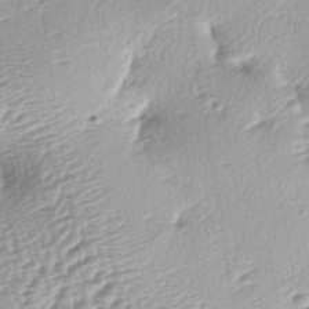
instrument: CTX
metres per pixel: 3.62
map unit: lAa
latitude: -4.1039
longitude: -125.0836
